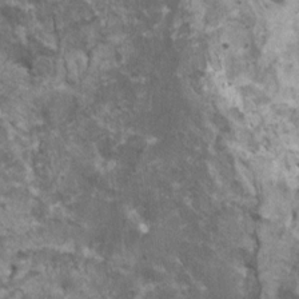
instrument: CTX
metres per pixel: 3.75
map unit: HNhu
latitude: 2.9136
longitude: 3.5777
